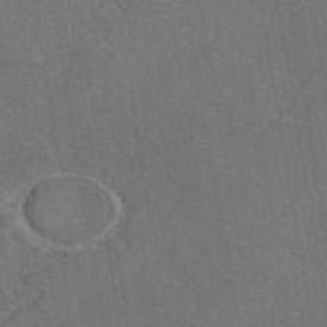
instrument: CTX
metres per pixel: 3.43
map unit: eAb
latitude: 46.6113
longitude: 109.2943
